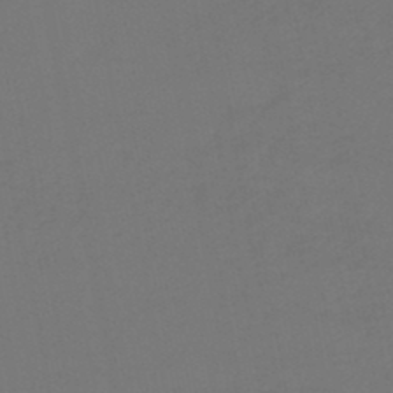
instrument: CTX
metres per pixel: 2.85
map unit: lHb
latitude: -46.7274
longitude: 68.6329
